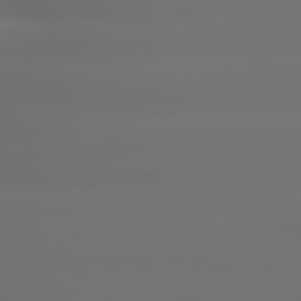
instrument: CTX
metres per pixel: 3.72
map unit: lApd
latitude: 79.3482
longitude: -137.4427
